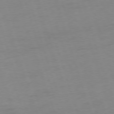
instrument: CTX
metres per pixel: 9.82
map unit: Ap
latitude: -75.1620
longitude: -73.8584
